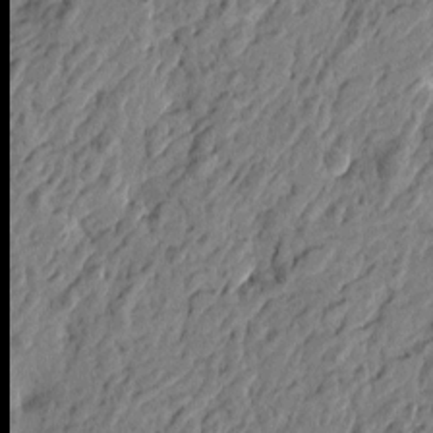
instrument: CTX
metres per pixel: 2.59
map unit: Htu
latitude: -2.5762
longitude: -179.9906
